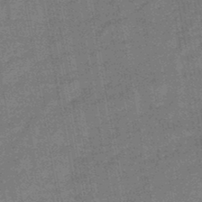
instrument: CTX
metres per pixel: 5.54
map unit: HNb
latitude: -46.5384
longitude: -36.6491
